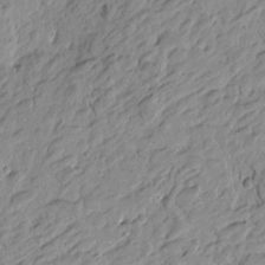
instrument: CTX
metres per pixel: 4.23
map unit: Htu
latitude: -4.6140
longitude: -179.7450
